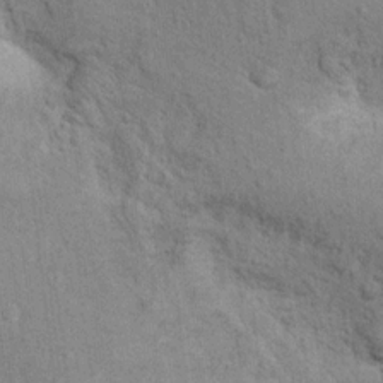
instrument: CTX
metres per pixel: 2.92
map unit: Hto
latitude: 10.9703
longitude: -37.1592
